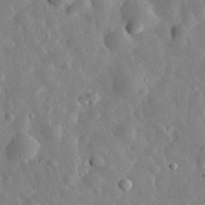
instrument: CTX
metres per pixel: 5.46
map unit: eHh
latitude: 32.0822
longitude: -77.2915
